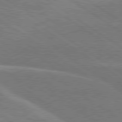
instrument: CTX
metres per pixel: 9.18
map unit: lApd
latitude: 79.8206
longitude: -122.0255
